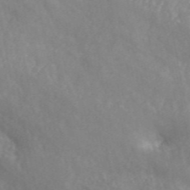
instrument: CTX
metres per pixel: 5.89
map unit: ANa
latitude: 46.5168
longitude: 27.0675
